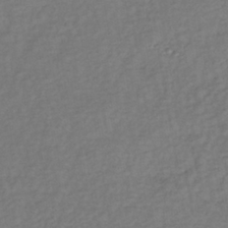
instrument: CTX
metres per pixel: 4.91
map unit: lHb
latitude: -38.6897
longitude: 70.7841
